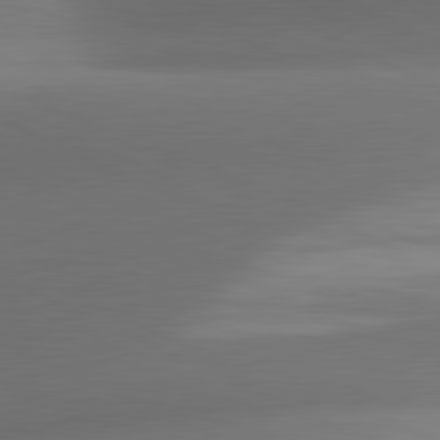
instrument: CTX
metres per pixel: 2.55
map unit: lApd
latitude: 81.3293
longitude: 133.9745
